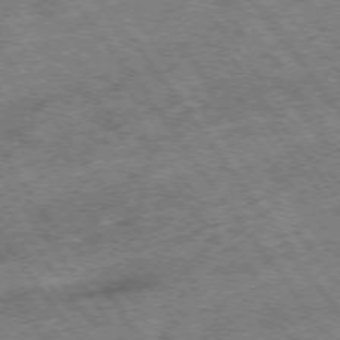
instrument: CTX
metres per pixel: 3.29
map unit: Hpe
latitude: -75.3321
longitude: -19.3670
